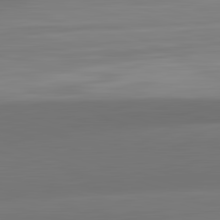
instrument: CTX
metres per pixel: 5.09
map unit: lApd
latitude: 83.4615
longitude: -132.7813
